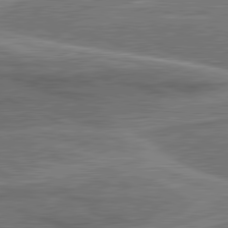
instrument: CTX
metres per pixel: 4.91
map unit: lApd
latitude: 81.0647
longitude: 140.2739
